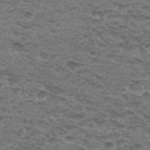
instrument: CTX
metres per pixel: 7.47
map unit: Hto
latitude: 30.7436
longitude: -48.0255
